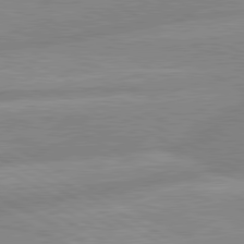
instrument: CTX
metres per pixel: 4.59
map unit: lApd
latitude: 80.3467
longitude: -168.7624
